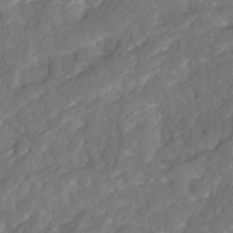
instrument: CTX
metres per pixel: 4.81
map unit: Ave
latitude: 16.7246
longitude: -134.9324
